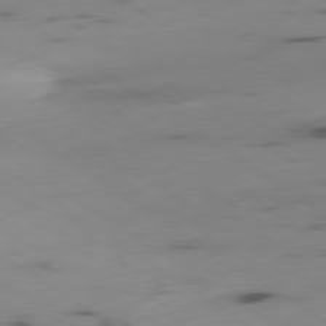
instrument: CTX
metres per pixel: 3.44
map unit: Ap
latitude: -79.7099
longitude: -62.3468
